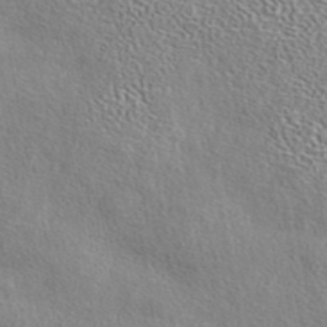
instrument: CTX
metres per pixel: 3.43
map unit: eAb
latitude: 44.0633
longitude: 112.5196
